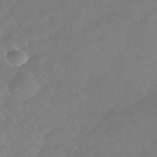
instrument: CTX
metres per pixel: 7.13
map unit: Nhe
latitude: -38.9164
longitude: -118.3467
